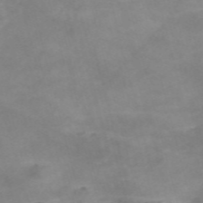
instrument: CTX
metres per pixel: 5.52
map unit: Nve
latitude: -58.0472
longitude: 59.6343
